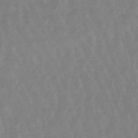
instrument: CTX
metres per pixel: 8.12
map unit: lHb
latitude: -48.8597
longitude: 77.7856
